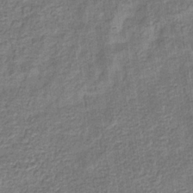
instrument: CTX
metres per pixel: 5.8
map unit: eHb
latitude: -33.0865
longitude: 74.4629
